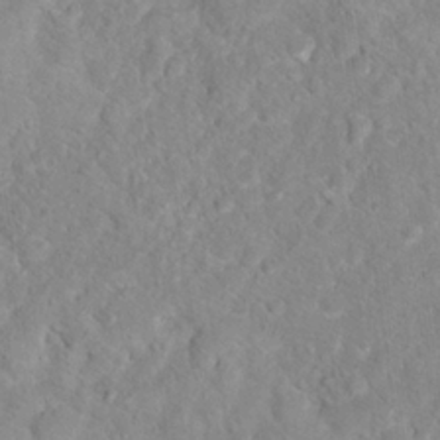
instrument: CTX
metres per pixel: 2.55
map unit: Hto
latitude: 17.8205
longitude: -38.1011
